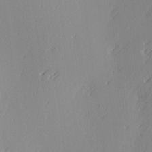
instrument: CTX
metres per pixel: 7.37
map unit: Ave
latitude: 2.6679
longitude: -111.7450
